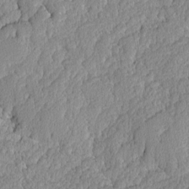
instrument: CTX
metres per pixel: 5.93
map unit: Ave
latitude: -8.8786
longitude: -116.4412
